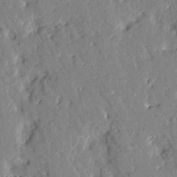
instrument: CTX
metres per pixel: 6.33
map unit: Htu
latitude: -1.8612
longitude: 174.8596
